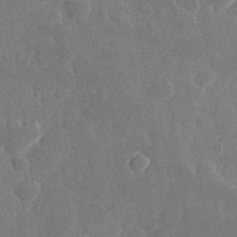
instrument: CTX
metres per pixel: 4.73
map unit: Hve
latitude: 25.4426
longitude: 150.2173
